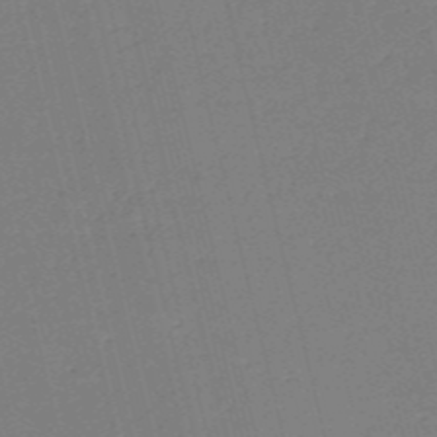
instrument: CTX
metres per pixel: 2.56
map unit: HNb
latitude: -54.2173
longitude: -39.4426
